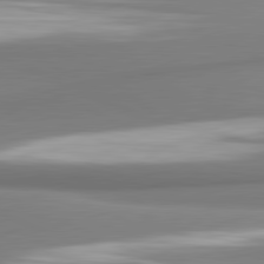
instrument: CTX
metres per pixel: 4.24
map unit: lApd
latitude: 81.5182
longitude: 176.0094
